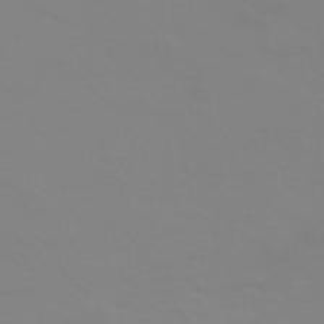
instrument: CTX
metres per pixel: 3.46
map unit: HNhu
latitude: -45.1242
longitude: 90.2740
